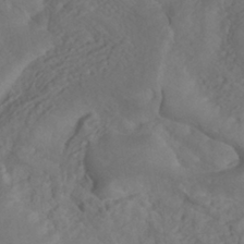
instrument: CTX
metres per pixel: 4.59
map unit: HNhu
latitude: -40.2928
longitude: 108.5952
